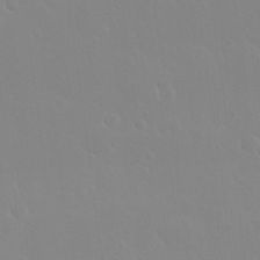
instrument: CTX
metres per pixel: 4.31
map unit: Nhu
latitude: 30.3279
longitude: -56.6868
